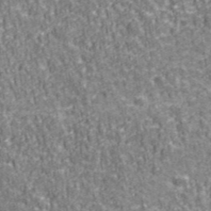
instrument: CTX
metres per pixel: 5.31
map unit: eHh
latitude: 43.3104
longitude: -91.2537
